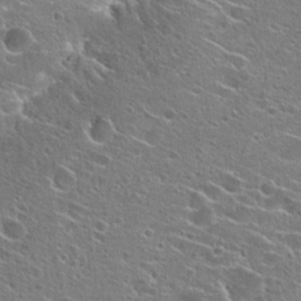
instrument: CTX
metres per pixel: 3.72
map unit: Hto
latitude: 26.0255
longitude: -44.3656
